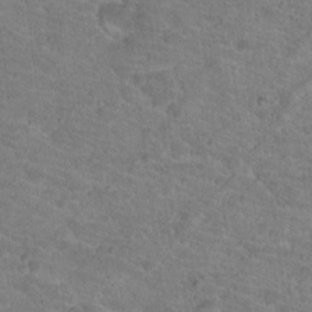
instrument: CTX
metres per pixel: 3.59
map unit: Hto
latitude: 18.2522
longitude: -34.3845
